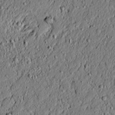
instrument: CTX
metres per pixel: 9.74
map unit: lAvf
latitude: 5.4615
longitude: 167.5588
